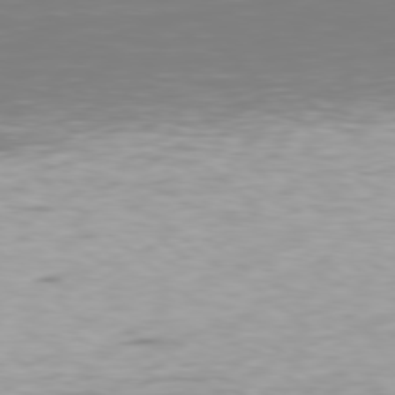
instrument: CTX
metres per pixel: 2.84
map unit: Hpe
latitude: 78.2334
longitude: -135.1970
